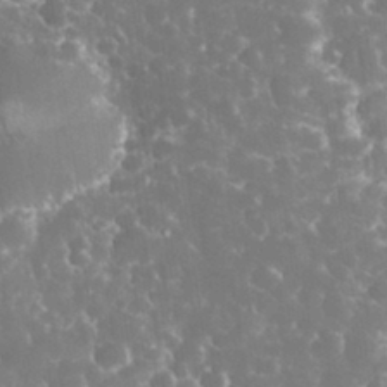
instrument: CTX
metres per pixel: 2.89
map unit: eHh
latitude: 33.4615
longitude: -63.4427
